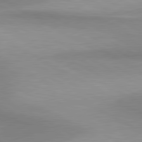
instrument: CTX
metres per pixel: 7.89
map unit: lApd
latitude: 80.8002
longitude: 158.6329
